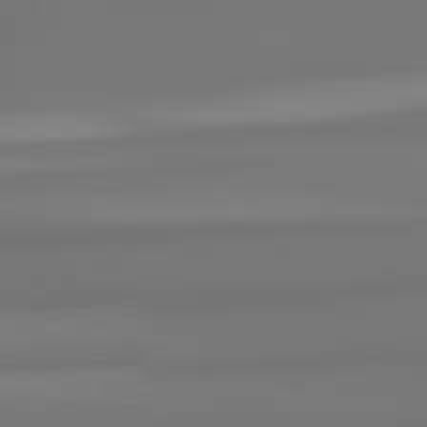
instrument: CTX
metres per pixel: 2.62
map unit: lApd
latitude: 82.2711
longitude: 170.9920
